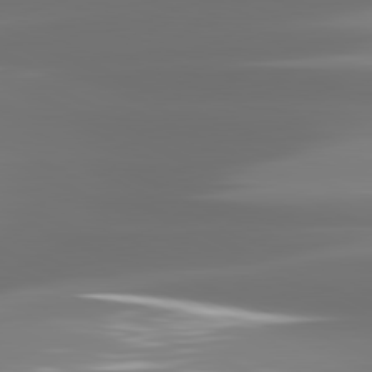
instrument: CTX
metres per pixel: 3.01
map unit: lApd
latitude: 81.5560
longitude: -136.8002
